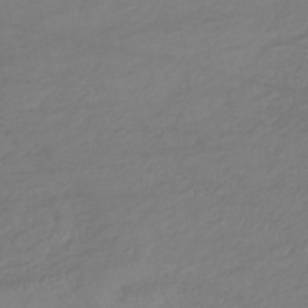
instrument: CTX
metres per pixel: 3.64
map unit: lHb
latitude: -38.0094
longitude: 70.3495
